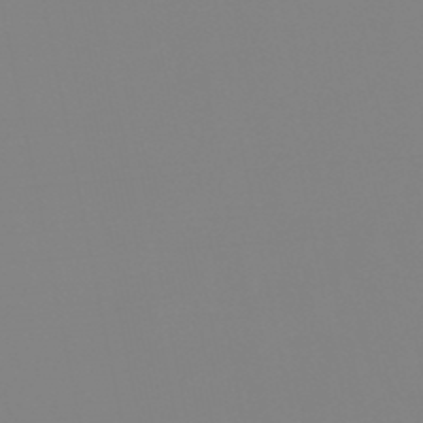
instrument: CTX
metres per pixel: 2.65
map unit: eHb
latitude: -49.3888
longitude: 84.8785
